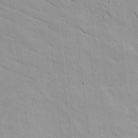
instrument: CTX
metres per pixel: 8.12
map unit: lAvf
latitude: 16.2712
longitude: -125.3103
